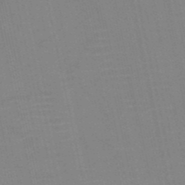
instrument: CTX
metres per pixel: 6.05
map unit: HNb
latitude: -52.5006
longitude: -47.5183
